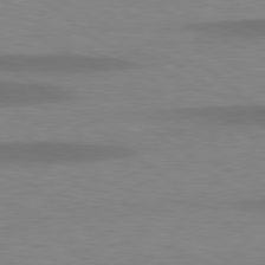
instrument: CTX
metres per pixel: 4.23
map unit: lApd
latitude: 78.6491
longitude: -47.6127
